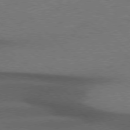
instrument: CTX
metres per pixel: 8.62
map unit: Hpe
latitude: 76.8002
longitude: -156.6679
